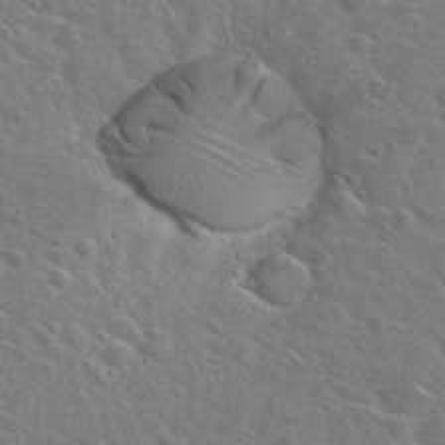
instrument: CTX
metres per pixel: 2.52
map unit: Hto
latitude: 24.9702
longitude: -46.6869
